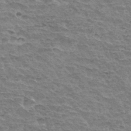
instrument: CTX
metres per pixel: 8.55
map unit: Hto
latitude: 34.1200
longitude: -45.2537
